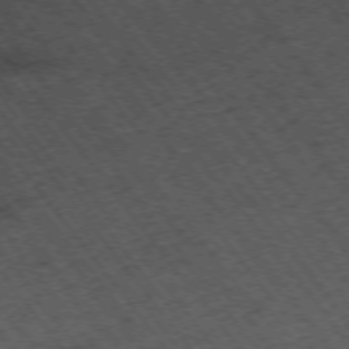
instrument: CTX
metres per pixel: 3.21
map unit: Hpe
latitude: -74.9731
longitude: 4.6518
